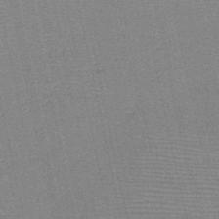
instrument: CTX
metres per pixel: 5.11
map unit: HNb
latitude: -48.2929
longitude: -41.2914
